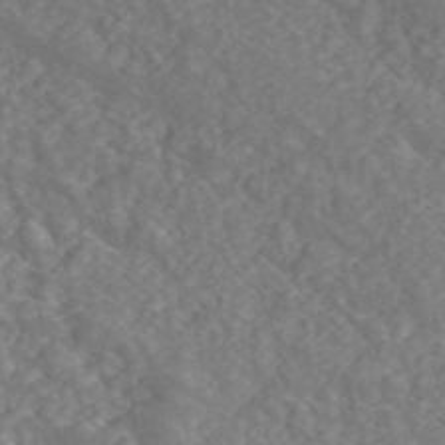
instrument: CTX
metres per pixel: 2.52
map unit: ANa
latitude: 45.3292
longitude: 21.1431
